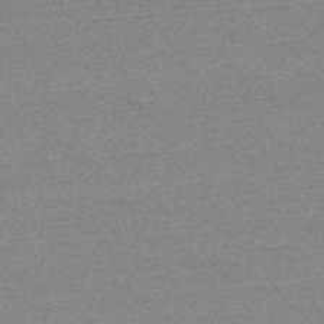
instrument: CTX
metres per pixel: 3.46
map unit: HNb
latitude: -52.0094
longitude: -43.4049
